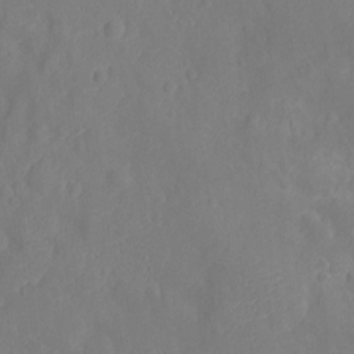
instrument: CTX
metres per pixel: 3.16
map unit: Ht
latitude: -11.4832
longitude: -23.8772
